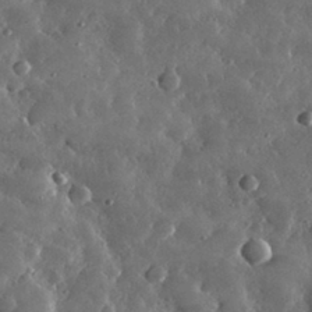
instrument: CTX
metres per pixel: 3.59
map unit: lHvf
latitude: 32.6113
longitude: -90.0633
